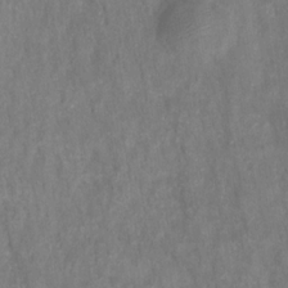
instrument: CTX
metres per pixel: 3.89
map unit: HNhu
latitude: -28.0472
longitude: 73.2376
